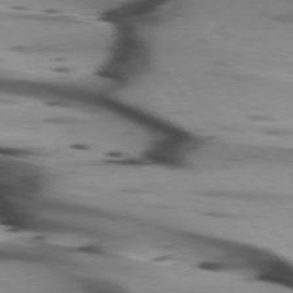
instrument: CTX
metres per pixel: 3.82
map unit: lApd
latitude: 75.3104
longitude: -65.1970
